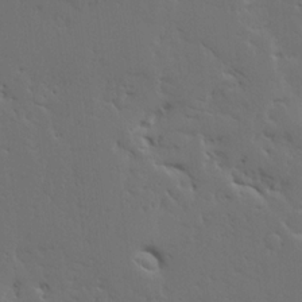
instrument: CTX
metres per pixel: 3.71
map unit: Ave
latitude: 15.9717
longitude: -139.5749
